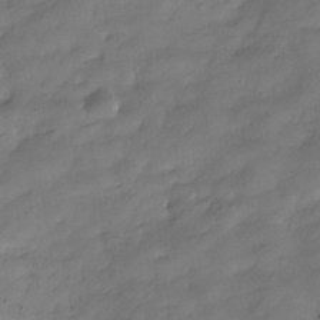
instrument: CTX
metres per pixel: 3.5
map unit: Hve
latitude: -31.9556
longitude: 90.5763
